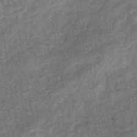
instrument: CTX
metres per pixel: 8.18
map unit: eHb
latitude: -39.3699
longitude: 79.3887
